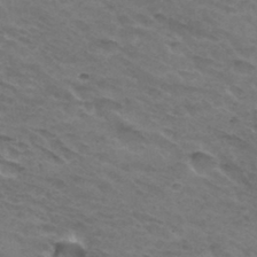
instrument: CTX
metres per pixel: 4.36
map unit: Hto
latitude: 32.3656
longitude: -46.1956
